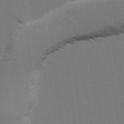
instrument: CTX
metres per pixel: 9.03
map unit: Ave
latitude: 14.1200
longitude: -102.3278
